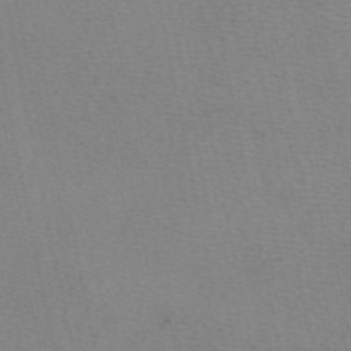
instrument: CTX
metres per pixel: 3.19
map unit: eAb
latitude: 50.0633
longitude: 104.6896
